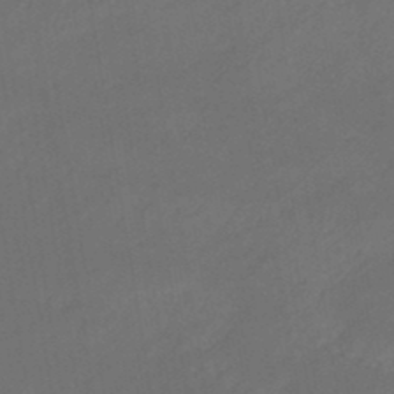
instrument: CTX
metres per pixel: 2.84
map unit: eHb
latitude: -46.4440
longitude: 85.3131
